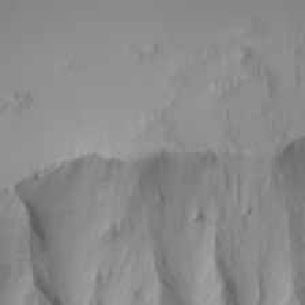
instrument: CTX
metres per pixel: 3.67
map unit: Nhu
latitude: -5.4832
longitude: -69.7449
